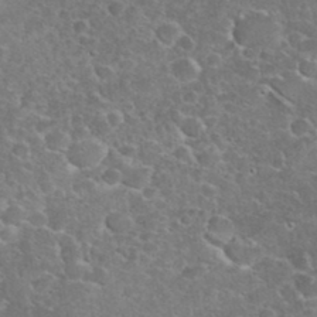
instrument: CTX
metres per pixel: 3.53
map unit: eHh
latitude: 35.4804
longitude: -65.2348
